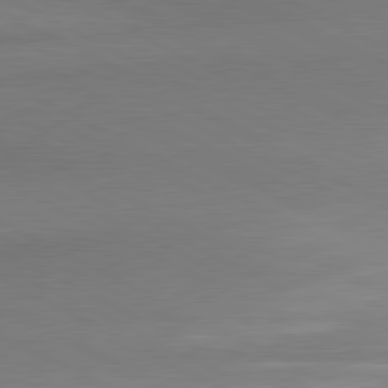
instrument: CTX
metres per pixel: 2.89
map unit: lApd
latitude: 80.7246
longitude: 167.1998
